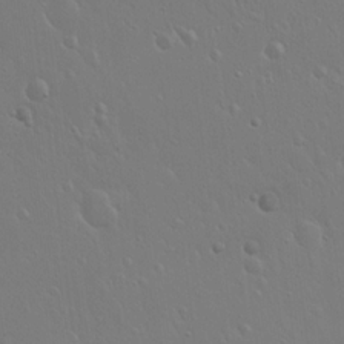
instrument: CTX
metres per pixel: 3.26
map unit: Hto
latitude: 18.0255
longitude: -56.3278
